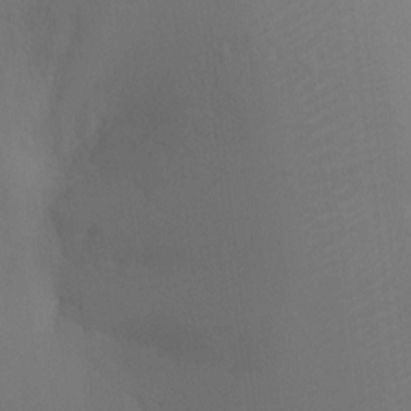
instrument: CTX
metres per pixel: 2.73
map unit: Ht
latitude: -3.7477
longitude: -25.6316
